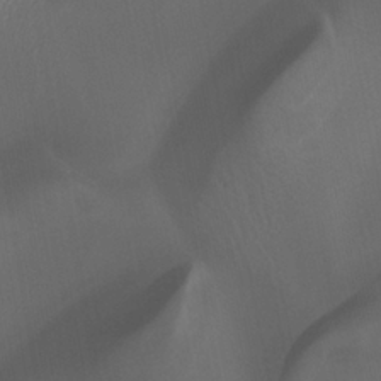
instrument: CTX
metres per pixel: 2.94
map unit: Ht
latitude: -4.4251
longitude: -62.6680
